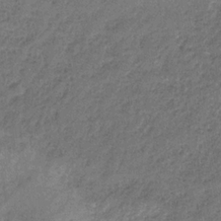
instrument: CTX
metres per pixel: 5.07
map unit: HNb
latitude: -32.7275
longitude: 58.9919
